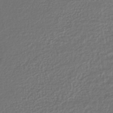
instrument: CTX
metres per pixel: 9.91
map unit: lHb
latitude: -43.5777
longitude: 71.1053
